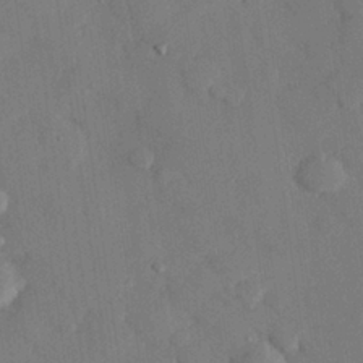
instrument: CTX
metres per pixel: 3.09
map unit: eHh
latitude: 27.4804
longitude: -80.3845
